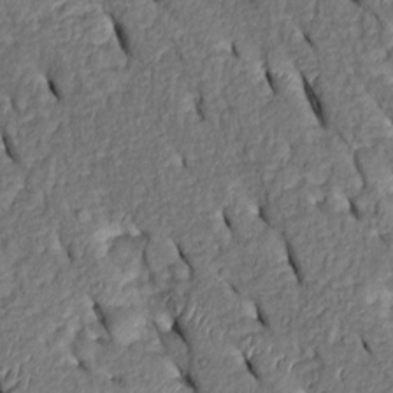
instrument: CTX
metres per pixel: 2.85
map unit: Htu
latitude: 0.5923
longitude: 149.3699
